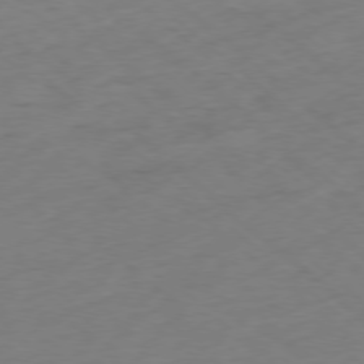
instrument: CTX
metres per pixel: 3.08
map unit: Ap
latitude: -77.9367
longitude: -78.5168
